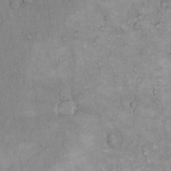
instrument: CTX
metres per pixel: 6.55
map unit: Hto
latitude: 14.3468
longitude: -61.5749
